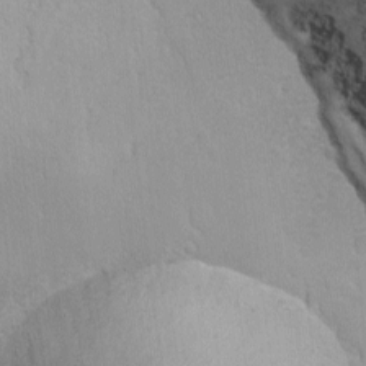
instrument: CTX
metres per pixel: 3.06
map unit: Ave
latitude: -11.1053
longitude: -120.5546
